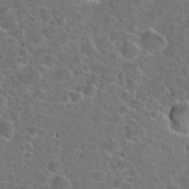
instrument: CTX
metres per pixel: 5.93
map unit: Hto
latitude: 23.6505
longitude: -46.7624
